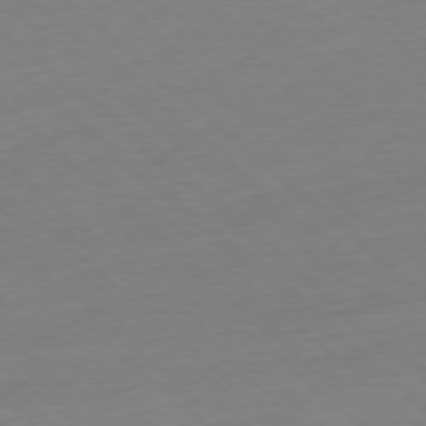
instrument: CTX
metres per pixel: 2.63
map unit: Ap
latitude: -78.1416
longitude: -99.7449
